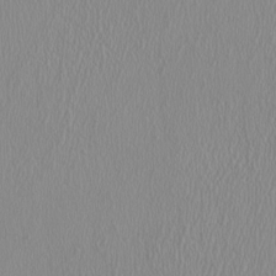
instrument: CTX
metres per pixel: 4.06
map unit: HNhu
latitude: -0.8408
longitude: 1.5211
